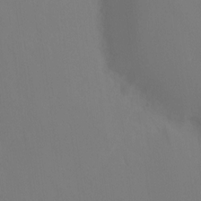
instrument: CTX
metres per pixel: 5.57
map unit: Ht
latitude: -15.5210
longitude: -42.4979
